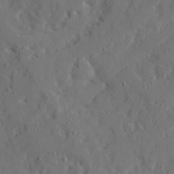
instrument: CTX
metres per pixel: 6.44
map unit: Ave
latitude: 22.3845
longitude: -130.9514
